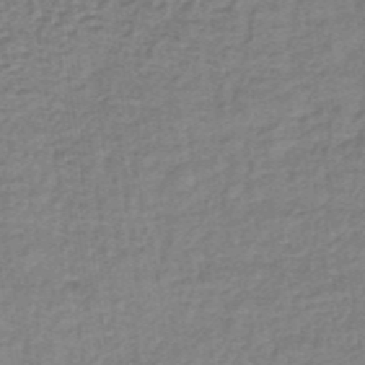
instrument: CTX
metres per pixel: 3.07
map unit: lHb
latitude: -35.7855
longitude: 60.2551
